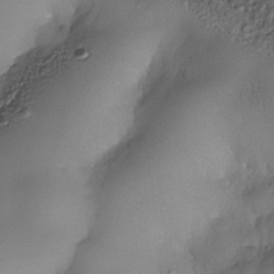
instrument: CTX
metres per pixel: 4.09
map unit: Nhe
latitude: -35.0297
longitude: -143.8017
